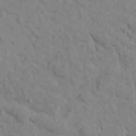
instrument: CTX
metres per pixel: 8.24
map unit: Htu
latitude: -2.7274
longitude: 172.5574
